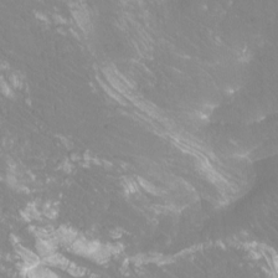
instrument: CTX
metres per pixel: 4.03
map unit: Htu
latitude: -12.3117
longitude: -71.8394
